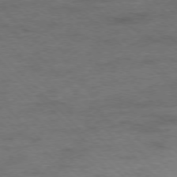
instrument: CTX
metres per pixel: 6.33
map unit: Ap
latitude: -77.5777
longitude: -89.1404
